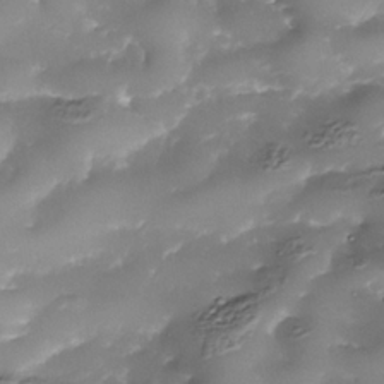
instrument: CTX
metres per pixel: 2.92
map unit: Nhe
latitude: -36.1983
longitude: -89.6127
